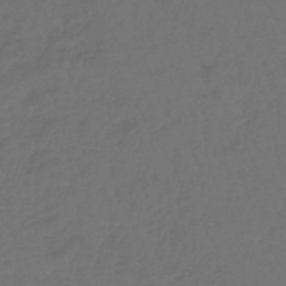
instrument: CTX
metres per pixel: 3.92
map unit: lHb
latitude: -43.7099
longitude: 74.5385
